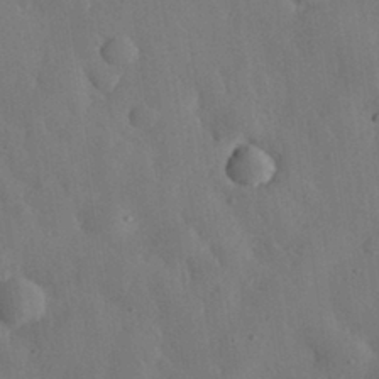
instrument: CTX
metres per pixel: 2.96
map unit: eHh
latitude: 31.2537
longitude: -78.4790
